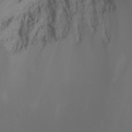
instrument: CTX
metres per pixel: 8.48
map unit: Nhu
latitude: -4.7085
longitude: -75.8961
